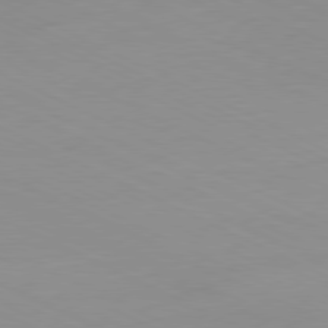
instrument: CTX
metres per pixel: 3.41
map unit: Ap
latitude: -80.9920
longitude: -93.9717
